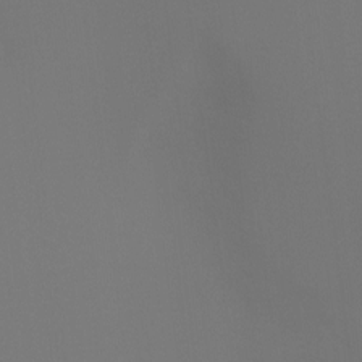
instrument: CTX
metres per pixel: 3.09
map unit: Ht
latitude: -4.2739
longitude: -60.6679
